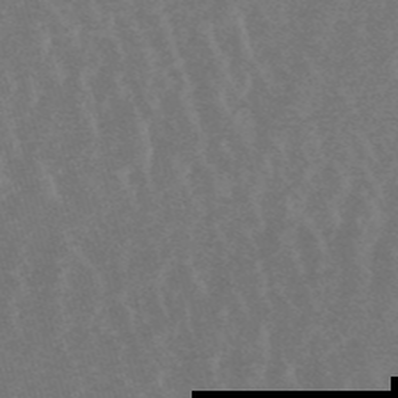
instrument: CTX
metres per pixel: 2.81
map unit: lHb
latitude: -48.6141
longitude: 72.5574
